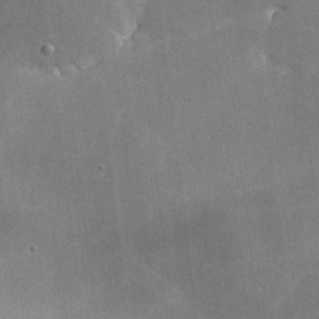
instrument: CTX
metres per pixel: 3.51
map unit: lHvf
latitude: -9.0486
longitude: -100.9703
